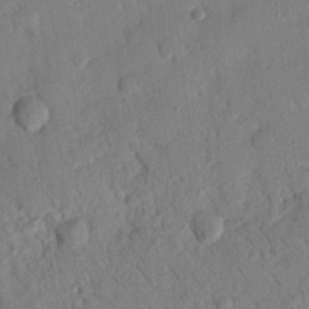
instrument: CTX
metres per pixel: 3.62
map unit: Nhu
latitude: 20.8380
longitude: -78.6491
